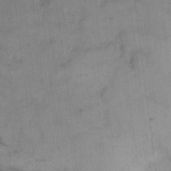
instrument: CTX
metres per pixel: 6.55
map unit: eHh
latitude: 8.6113
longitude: -64.8947
